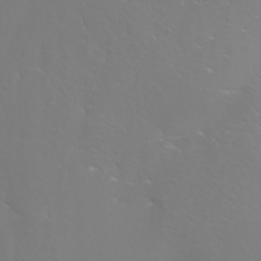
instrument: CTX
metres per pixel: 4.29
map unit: Nhu
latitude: -7.3131
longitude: -79.1592
